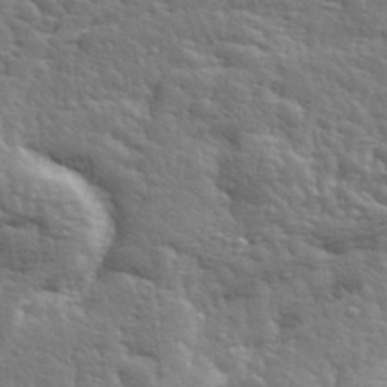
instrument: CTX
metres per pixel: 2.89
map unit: lHvf
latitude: 34.4790
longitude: -81.5749
